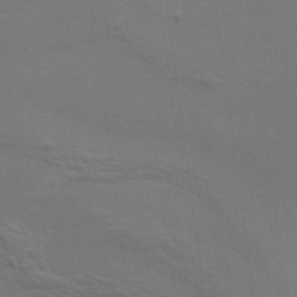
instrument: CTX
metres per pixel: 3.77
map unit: Aa
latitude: 33.7828
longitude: -133.9717
